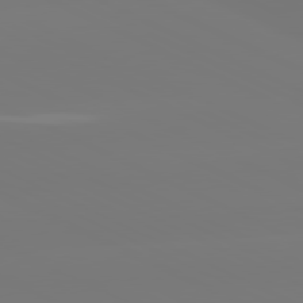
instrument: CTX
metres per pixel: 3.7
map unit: lApd
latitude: 81.1592
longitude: -148.7624
